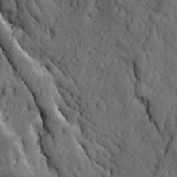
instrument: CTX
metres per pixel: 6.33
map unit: Ave
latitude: 12.1389
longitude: -104.6869
